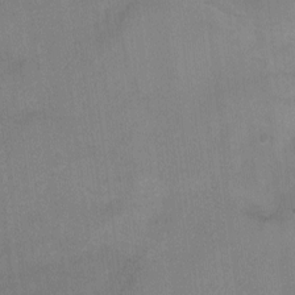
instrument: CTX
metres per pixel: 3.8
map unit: Ht
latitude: -4.6140
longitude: -17.0647
